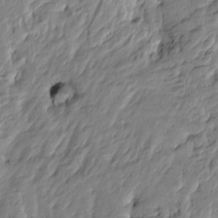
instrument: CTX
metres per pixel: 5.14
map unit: Htu
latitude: -4.6707
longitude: 178.8786
